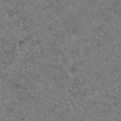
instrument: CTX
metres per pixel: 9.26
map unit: Hto
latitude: 32.6302
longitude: -49.2159
